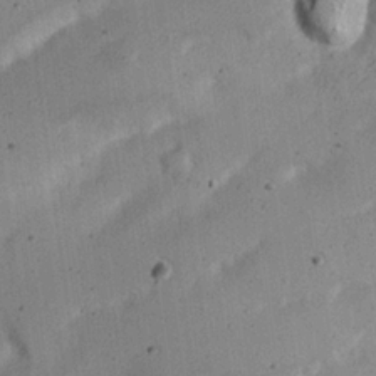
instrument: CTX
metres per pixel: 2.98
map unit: Nhu
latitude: 21.6883
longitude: -71.3481
